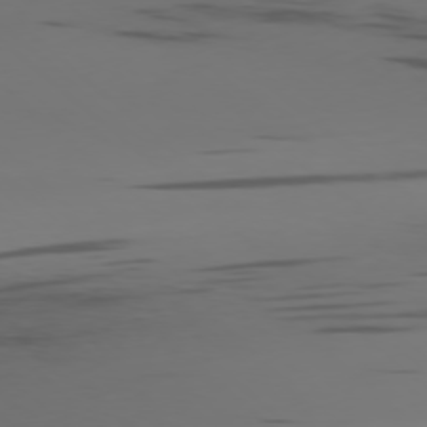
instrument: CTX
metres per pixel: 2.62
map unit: Ap
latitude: -77.8233
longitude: -64.2334
